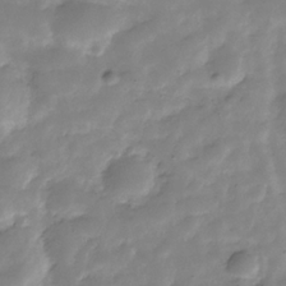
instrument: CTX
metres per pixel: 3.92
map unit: Hve
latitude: -30.9730
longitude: 91.6155
